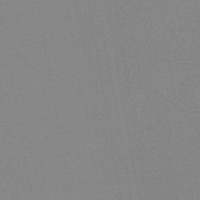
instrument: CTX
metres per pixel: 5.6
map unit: HNb
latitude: -44.8975
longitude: -40.4412
